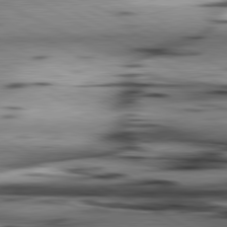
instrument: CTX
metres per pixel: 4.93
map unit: lApd
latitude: 80.8380
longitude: 156.1606
